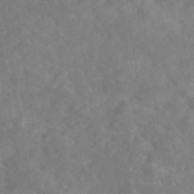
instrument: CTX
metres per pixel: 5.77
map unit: eAb
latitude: 45.9339
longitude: 127.2376
